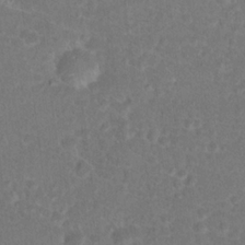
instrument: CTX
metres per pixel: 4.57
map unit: Hto
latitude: 18.0255
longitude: -40.7246
